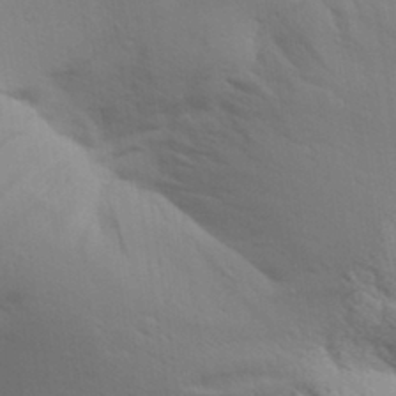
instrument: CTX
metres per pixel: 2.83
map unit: Aa
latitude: 30.9892
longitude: -135.4804
